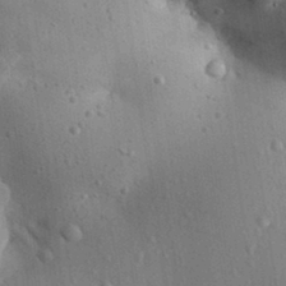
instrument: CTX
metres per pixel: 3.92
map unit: Aa
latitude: 31.8584
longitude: -133.2348
